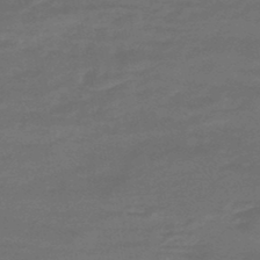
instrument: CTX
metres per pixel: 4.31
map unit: HNhu
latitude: -46.8975
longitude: 90.2740
